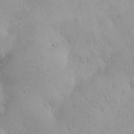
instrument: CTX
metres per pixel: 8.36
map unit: eHh
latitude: 25.0647
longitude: -63.8584
